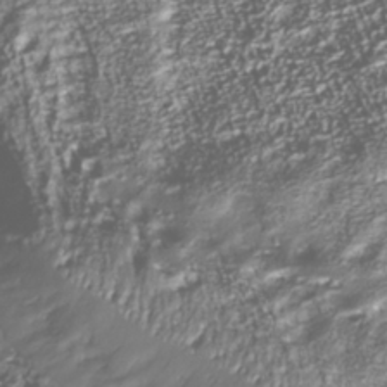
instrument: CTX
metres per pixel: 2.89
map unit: Nhu
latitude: -39.7667
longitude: -83.1781
